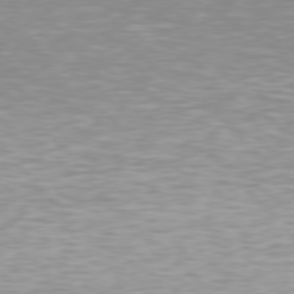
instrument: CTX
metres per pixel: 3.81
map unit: Hpe
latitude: 77.2915
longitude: -174.7435
